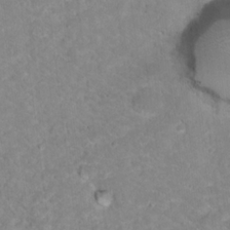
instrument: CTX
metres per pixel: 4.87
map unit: Nhu
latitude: 16.8380
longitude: -31.8206
